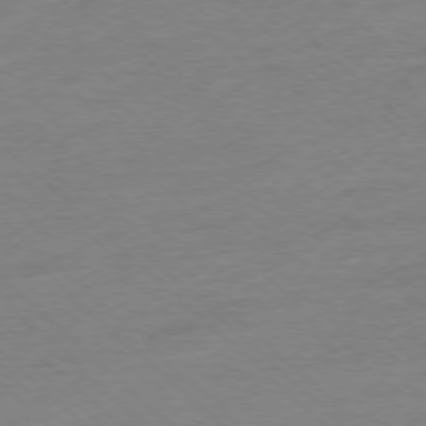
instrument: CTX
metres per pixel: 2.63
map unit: Ap
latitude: -77.2376
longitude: -63.9150
